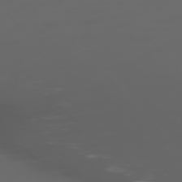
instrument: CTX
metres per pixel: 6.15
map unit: Ap
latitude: -76.9542
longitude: -69.6316
